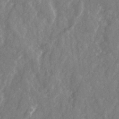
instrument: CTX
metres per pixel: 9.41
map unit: Ave
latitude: 21.6505
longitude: -132.4979
